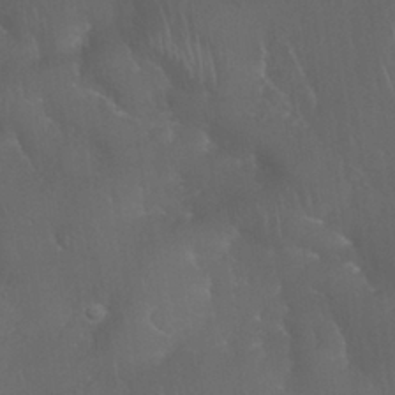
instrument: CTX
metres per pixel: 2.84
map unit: Nhu
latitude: 28.7246
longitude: -66.0633
